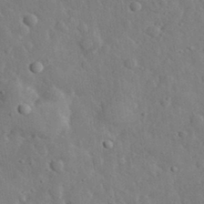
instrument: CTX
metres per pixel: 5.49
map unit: lHvf
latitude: 32.8758
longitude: -85.7450
